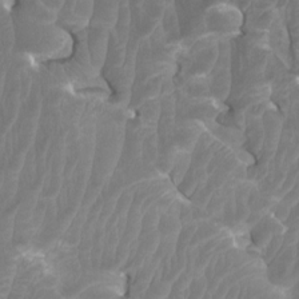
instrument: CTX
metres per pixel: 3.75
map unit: Htu
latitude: 3.2348
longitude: -20.4979
